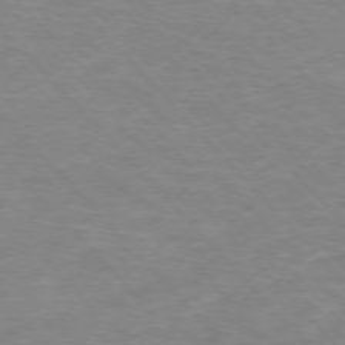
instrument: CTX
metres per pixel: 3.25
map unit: Ap
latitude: -77.4643
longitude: -83.7071
